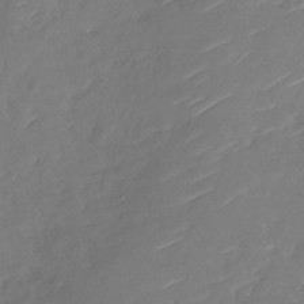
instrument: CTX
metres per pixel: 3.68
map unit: Nhu
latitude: -26.9730
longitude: -73.8773
